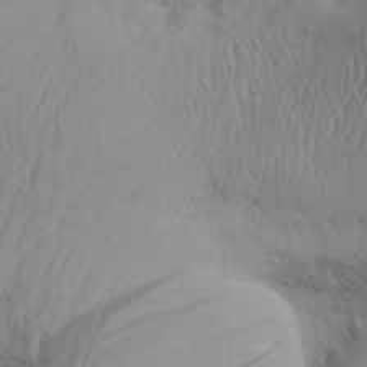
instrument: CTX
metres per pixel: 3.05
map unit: Aa
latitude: 30.1389
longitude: -133.2726
